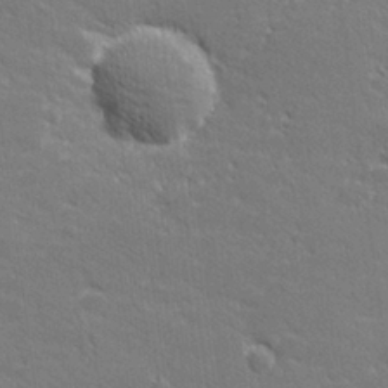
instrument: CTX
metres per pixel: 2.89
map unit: lHvf
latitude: 26.3656
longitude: 142.2550
